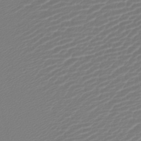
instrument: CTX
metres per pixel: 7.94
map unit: lHb
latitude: -42.2928
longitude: 77.0109
